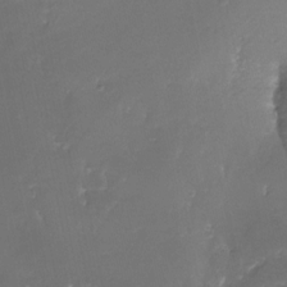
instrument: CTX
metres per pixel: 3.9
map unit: Nhe
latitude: -27.5399
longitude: -109.8961
